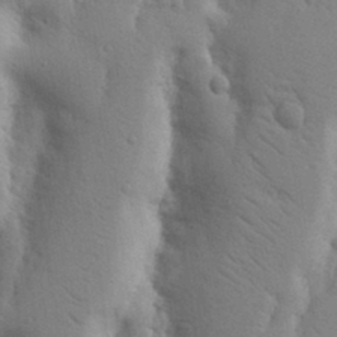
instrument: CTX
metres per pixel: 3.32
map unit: Nhu
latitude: 19.3670
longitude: -76.0822
